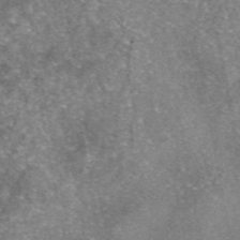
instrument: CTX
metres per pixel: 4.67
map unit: eAb
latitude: 46.4223
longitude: 103.1431
